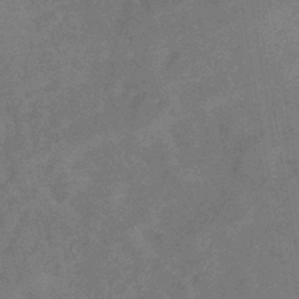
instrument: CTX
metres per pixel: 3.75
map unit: eHb
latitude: -38.7085
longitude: 77.3321
